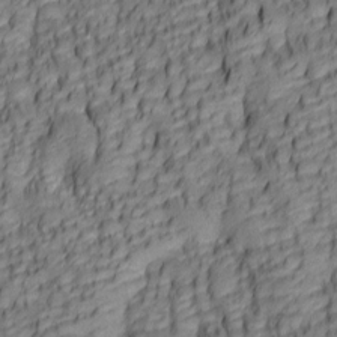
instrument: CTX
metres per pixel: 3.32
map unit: lAa
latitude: 5.9150
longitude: -116.2523
